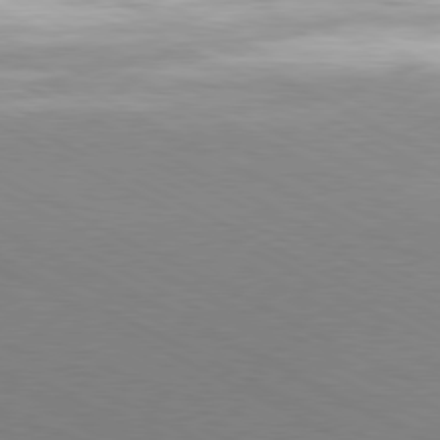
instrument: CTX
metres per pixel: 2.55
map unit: Hpe
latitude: -81.1053
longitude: 21.5966
